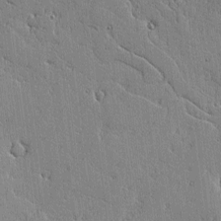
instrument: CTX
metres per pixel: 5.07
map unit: lAvf
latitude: -1.6344
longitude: -105.6694
